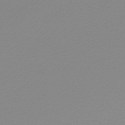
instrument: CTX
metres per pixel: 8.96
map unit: lHb
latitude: -45.8045
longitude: 65.7667
